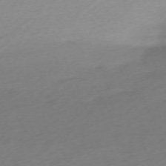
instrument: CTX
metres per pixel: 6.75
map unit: Nhu
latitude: -67.9745
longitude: 39.8045
